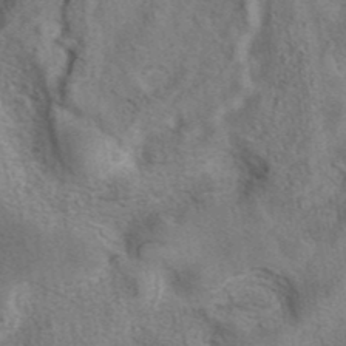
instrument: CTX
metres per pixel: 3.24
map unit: eAb
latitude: 40.9891
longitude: 107.6155
